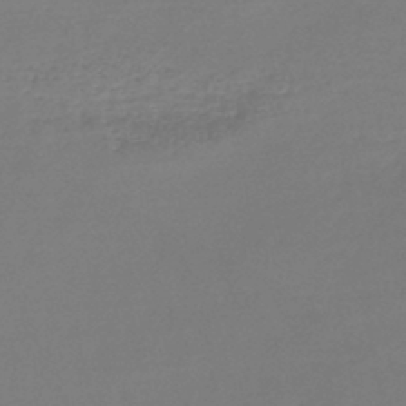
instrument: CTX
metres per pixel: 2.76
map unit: lHb
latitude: -45.4643
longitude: 76.7841
